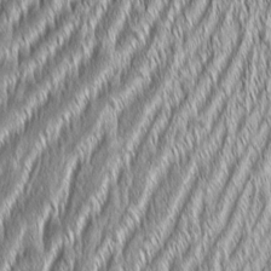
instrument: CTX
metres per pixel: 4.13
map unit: Aa
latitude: 7.6694
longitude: -131.0081
